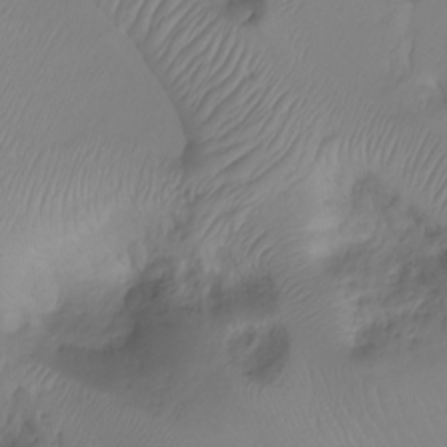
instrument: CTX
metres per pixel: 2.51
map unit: Ht
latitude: -7.1053
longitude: -20.4979
